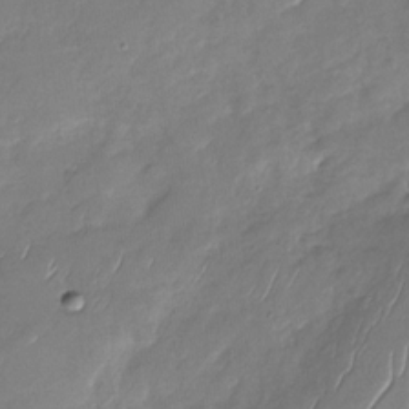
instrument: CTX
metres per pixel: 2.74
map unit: Nhu
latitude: -28.5574
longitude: -62.2712
